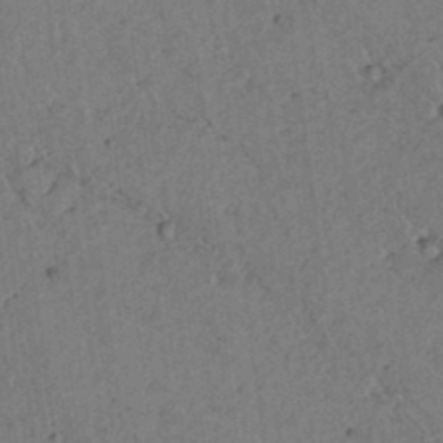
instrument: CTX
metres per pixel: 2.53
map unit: lAvf
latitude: 4.7624
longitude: 158.9163
